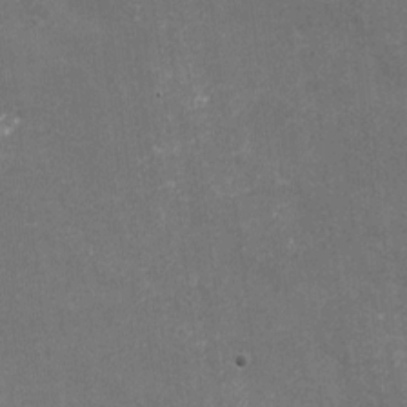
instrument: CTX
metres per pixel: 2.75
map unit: eHh
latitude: -3.4643
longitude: -75.6316
